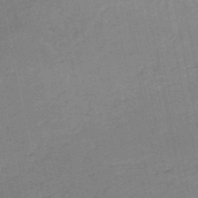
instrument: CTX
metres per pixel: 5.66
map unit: HNb
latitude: -54.5952
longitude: -45.1970
